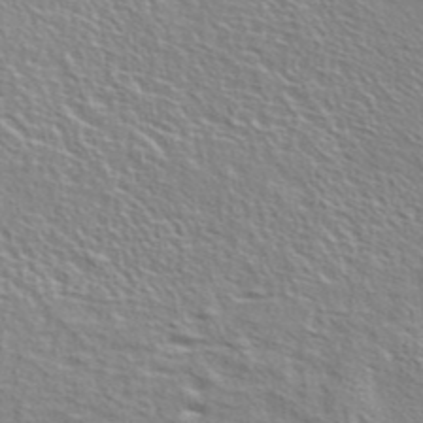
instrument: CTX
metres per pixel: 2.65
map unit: ANa
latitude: 40.4978
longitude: 29.5966
